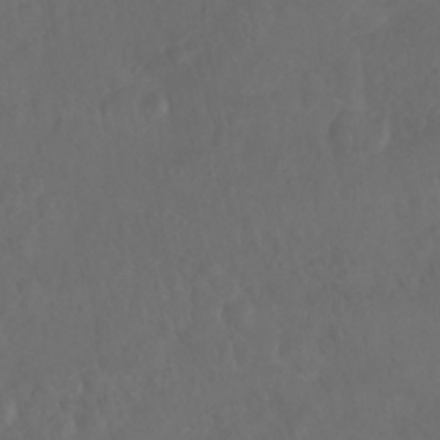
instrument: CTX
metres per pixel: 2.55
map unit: Nhu
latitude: 27.1403
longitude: -64.9703
